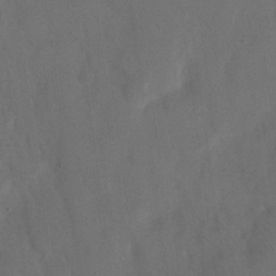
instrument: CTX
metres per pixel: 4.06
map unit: eHh
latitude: 19.0080
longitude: -65.2915
